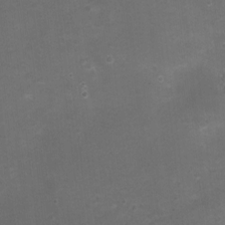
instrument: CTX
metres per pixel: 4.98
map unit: Nhu
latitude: 3.5560
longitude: -17.1781
